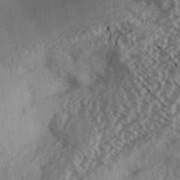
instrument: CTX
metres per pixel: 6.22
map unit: Aa
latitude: 33.0647
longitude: -139.8961
